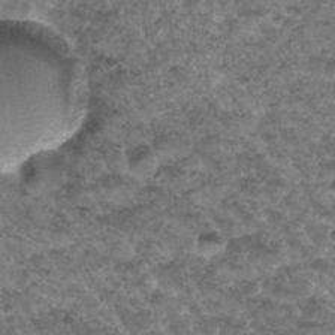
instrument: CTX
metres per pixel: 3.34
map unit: Hto
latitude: 32.2145
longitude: -49.6127
